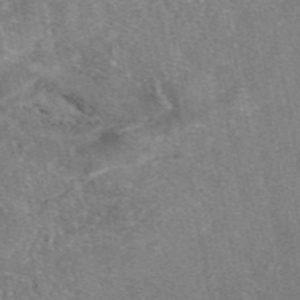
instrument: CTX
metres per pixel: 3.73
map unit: eAb
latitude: 47.2537
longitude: 108.1039
